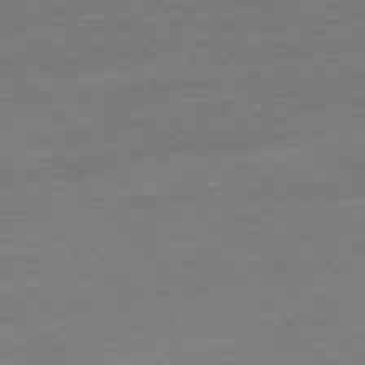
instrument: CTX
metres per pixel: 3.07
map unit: Hpe
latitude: -77.4076
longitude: -15.5183
